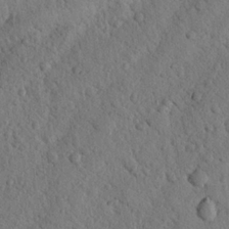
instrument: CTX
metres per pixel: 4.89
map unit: Nhu
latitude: 21.8395
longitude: -76.1389
